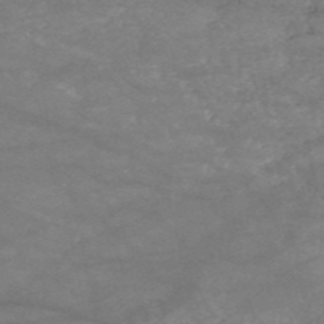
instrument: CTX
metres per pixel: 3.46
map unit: HNb
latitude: -53.6532
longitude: -41.4993
